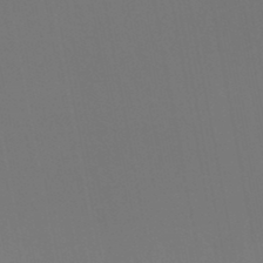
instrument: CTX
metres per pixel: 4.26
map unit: lHb
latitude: -46.5196
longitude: 76.5952
